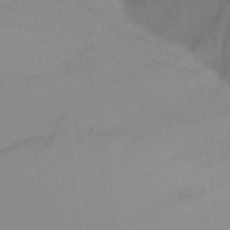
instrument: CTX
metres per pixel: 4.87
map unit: Ht
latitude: -16.4818
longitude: -46.8380
